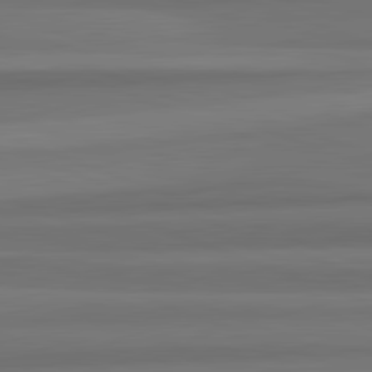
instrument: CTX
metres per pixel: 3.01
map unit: lApd
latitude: 82.5734
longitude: 176.7085
